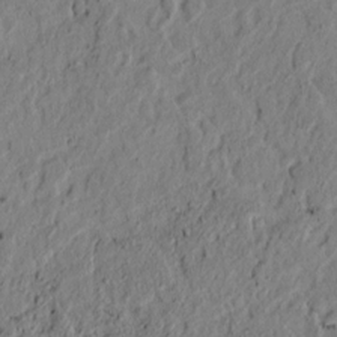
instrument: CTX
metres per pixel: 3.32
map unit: lAvf
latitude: 4.7813
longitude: 164.9164
